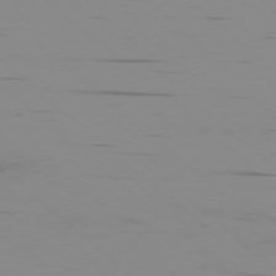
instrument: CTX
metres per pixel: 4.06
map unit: Ap
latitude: -77.3510
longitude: -67.1781
